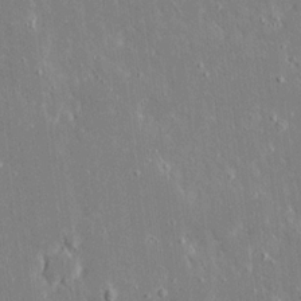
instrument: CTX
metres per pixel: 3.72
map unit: Ave
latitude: 17.0458
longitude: -140.6112
